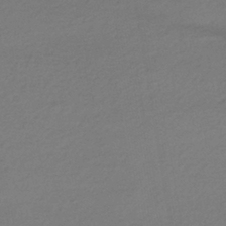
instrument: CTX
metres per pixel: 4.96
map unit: HNhu
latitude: -43.0864
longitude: 97.7478
